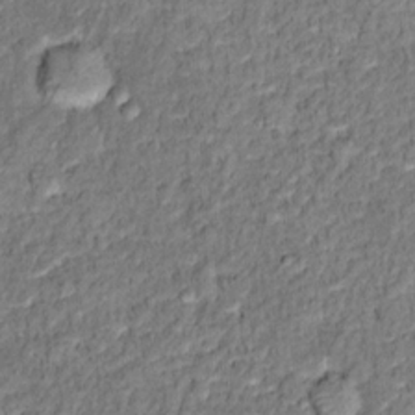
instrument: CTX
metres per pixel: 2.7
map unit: Hto
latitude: 12.4412
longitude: -38.1011
